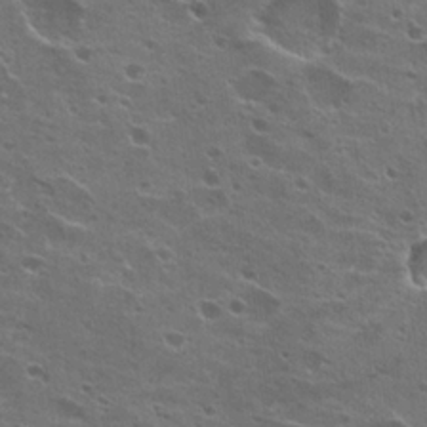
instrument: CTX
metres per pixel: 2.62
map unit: Hto
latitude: 22.3656
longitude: -42.1767
